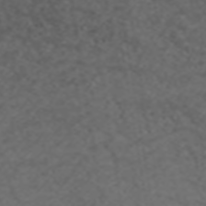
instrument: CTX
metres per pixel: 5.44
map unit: ANa
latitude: 39.0836
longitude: 24.6329
